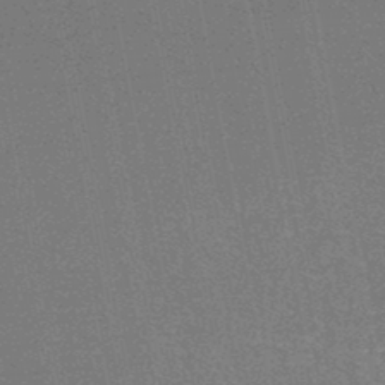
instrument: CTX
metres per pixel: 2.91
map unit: HNhu
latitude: -47.4265
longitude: 99.9178
